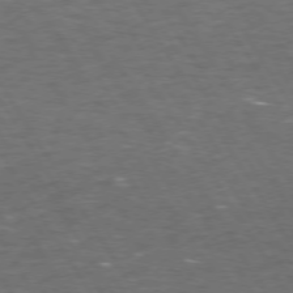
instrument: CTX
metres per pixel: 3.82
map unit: Hpe
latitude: 72.6491
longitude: -124.6490
